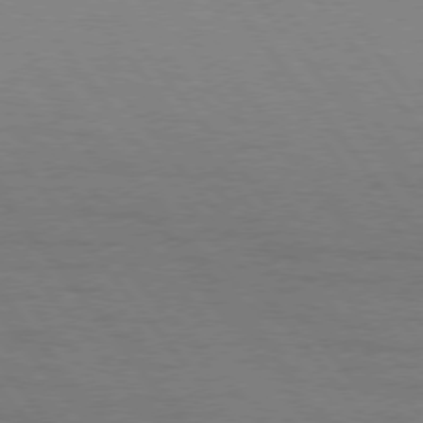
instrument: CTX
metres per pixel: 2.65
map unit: Hpe
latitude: 75.3104
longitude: -143.6316
